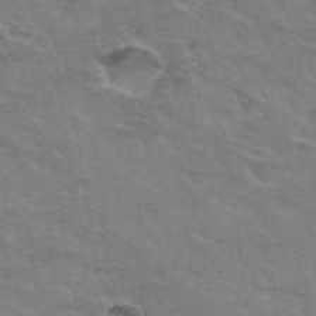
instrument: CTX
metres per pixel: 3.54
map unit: Hto
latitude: 32.7435
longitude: -46.5168
